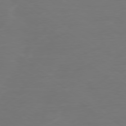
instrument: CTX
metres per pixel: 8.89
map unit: Ap
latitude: -79.9556
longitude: -60.1200
